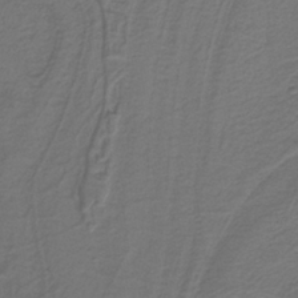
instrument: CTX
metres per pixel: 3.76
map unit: lHb
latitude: -39.1620
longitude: 53.6344
